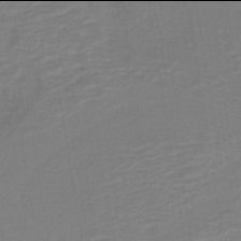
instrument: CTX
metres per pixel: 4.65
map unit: lHb
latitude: -42.0094
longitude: 52.6329
